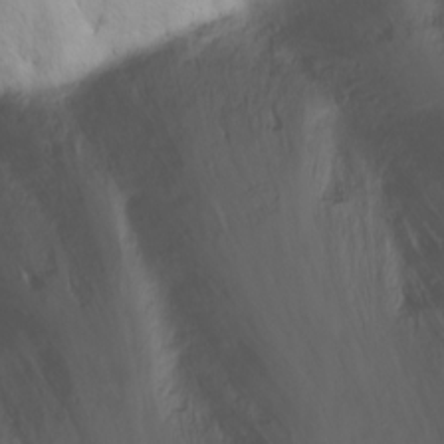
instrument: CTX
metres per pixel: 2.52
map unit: Ht
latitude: 1.2915
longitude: -36.4601
